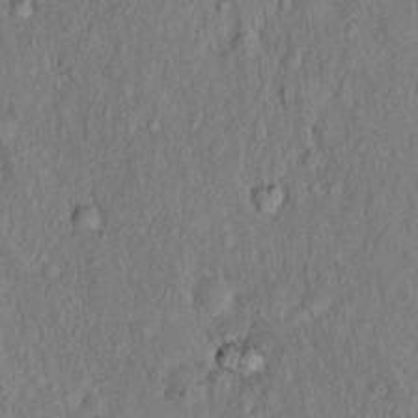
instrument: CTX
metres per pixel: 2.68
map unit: eHh
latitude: 18.5734
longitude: -61.7449
